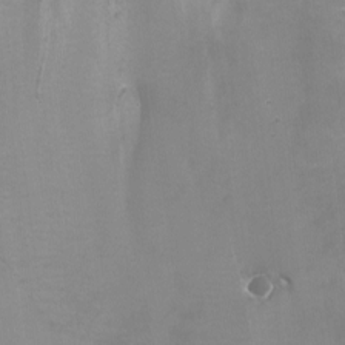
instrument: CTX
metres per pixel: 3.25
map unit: Htu
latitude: -10.9164
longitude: -75.0081
